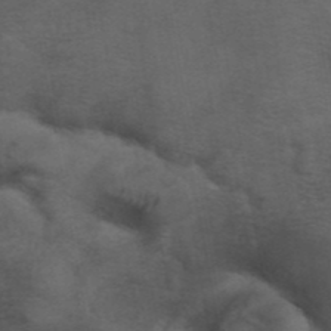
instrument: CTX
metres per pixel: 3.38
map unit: ANa
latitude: 42.4790
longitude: 54.5007
